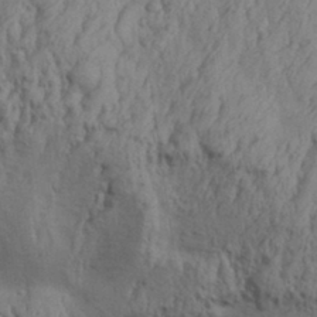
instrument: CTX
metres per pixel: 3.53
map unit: Aa
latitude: 32.3278
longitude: -135.9528
